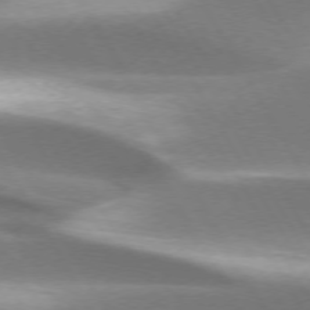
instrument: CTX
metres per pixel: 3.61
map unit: lApd
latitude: 73.5183
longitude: -52.6491
